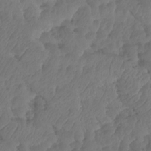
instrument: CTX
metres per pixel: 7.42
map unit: HNhu
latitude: -24.5951
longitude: 50.3495
